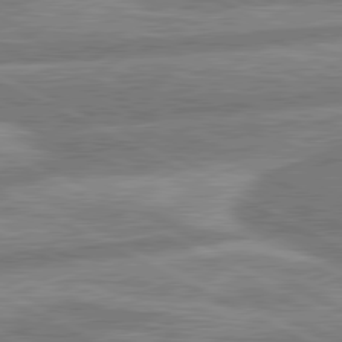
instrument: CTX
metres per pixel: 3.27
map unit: lApd
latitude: 80.6868
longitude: -167.6316
